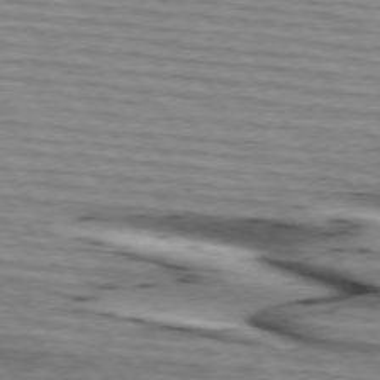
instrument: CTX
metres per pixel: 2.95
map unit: lApd
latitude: 74.3845
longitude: -75.5182
